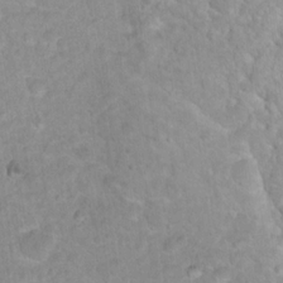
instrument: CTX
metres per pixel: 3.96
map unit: Nhu
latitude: 17.2159
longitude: -32.0822
